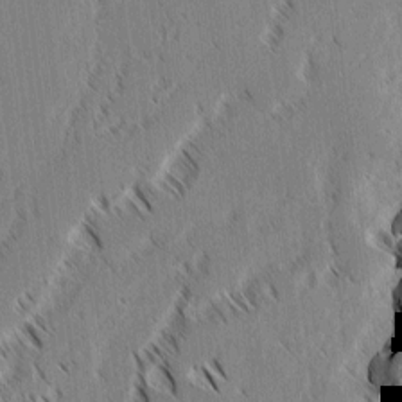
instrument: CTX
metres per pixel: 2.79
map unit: lAvf
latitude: 2.5923
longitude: -106.2900
